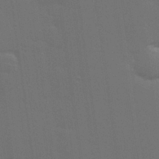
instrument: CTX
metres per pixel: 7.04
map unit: Hve
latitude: 27.7072
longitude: -92.8569
